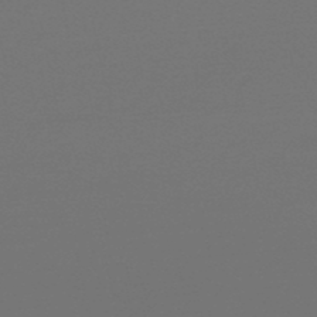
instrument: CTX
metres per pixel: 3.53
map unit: lHb
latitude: -47.2376
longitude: 64.5763
